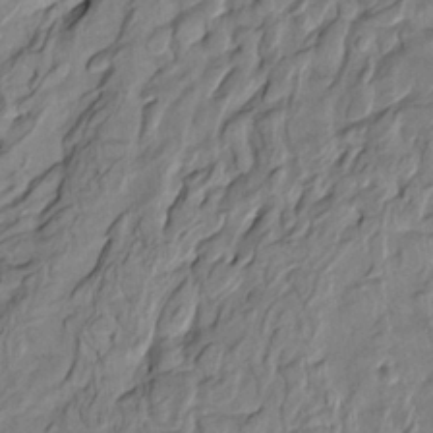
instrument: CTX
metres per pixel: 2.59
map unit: HNhu
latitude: 10.7435
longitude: 24.1795
